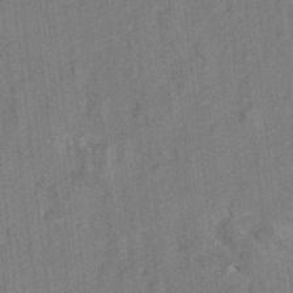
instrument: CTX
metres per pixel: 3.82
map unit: Hto
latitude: 8.2523
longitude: -34.4979
